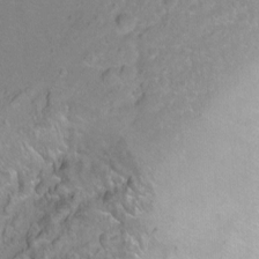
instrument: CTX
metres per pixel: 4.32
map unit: Hto
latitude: -6.3873
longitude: -35.1970
